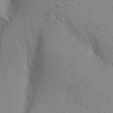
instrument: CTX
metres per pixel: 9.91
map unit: Aa
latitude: 18.3467
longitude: -149.0647
